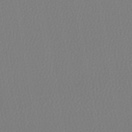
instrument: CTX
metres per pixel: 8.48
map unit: lHb
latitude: -46.1228
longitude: 74.5574
